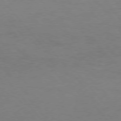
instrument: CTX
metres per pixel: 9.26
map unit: Hpe
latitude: 75.3104
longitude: -145.3859
